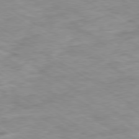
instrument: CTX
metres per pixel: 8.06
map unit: Ap
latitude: -80.4251
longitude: -74.9325
